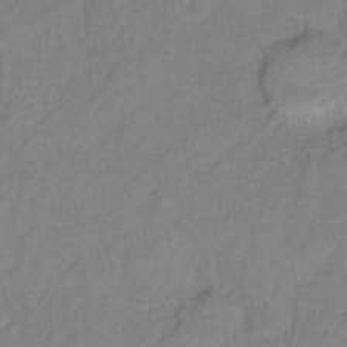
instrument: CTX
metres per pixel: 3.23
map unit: Hto
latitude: 7.4615
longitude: -37.8772
